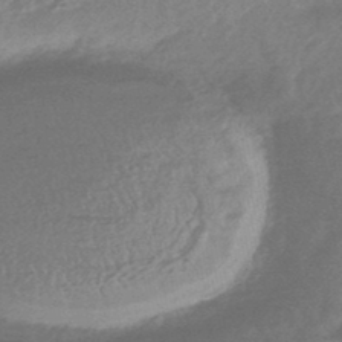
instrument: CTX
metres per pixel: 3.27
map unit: HNhu
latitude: -45.4832
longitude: 92.7463
